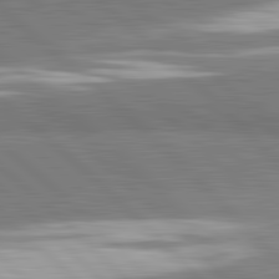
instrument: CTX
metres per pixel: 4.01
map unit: lApd
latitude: 82.0633
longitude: 162.9541
